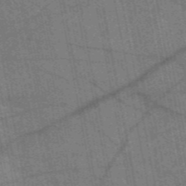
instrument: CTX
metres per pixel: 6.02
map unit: HNb
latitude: -53.8989
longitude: -40.9891
